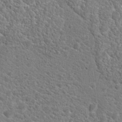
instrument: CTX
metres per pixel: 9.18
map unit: Hto
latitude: 19.4804
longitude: -37.2537
